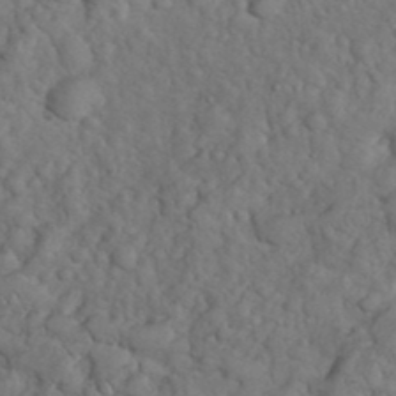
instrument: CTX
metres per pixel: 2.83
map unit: eHh
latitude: 33.0270
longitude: -66.7813
